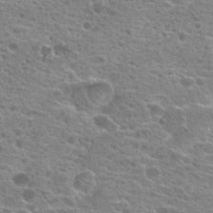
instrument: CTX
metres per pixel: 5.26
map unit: Hto
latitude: 20.5168
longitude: -41.8016
